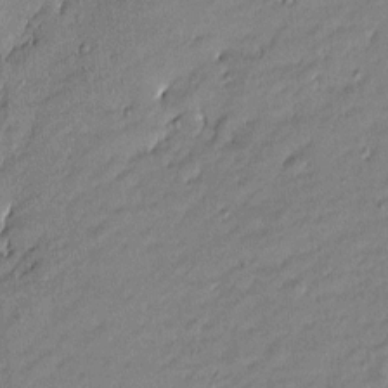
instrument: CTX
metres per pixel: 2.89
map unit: Htu
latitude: -6.3117
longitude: 176.8786
